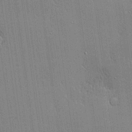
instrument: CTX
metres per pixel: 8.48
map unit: lHvf
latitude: 20.3468
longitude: 143.1431
